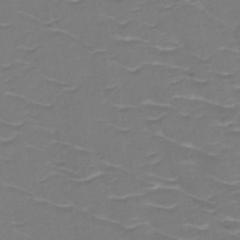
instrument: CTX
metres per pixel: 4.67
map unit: HNb
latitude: -50.1606
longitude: -47.1026
